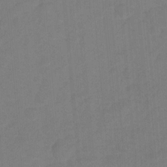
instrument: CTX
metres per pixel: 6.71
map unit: Hto
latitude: 4.8758
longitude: -31.1592
